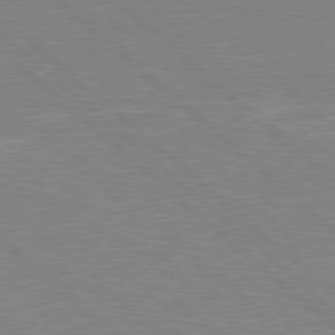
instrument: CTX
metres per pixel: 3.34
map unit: Hpe
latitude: 78.2334
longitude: -152.3845
